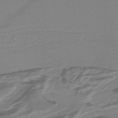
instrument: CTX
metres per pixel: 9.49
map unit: lHb
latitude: -38.7274
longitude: 55.8234
